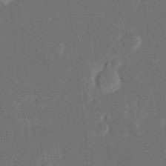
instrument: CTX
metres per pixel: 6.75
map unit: Htu
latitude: 1.0836
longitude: 147.2754
